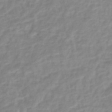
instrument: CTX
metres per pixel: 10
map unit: Nhe
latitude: -46.2928
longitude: 152.5573
